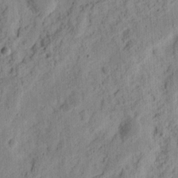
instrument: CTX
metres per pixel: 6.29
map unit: Ht
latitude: 12.6113
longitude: -74.2334
